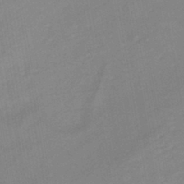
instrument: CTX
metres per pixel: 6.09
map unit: HNhu
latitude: -42.1794
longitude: 91.3510
